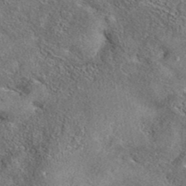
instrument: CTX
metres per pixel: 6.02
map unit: eAb
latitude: 37.2159
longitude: 112.7274
